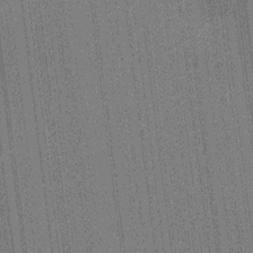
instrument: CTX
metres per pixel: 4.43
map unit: Ht
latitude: -16.1417
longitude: -45.6883
